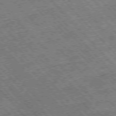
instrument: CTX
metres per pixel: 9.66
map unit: Hpe
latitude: -77.0109
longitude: 12.6896
